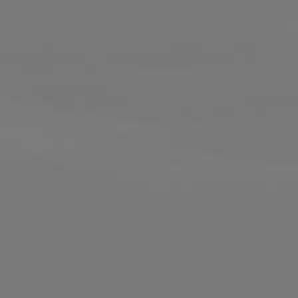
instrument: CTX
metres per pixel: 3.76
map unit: lApd
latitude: 80.9325
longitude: -148.4790
